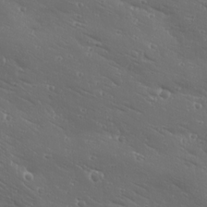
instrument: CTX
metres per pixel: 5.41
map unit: Ave
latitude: 19.0836
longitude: -137.9150
